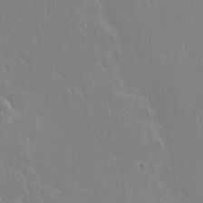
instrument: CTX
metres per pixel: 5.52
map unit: lAvf
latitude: 14.9325
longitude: -126.4412
